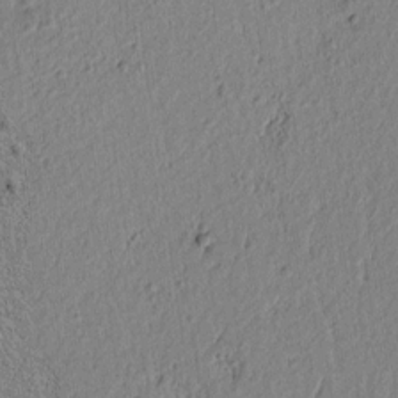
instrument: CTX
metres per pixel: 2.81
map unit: lAvf
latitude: 6.3278
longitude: 165.0298
